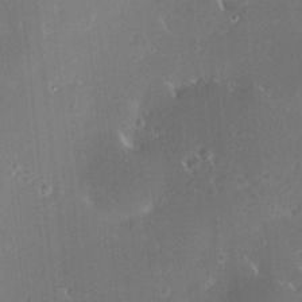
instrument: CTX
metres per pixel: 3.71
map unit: HNhu
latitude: 6.2522
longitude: 12.7652
